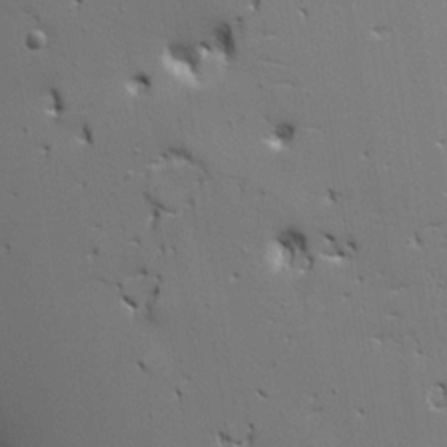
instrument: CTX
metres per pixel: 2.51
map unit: Aa
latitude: 18.3845
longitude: -125.4426
